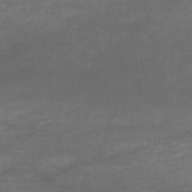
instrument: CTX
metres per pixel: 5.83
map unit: HNb
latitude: -51.6344
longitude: -39.9528
